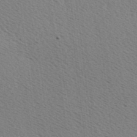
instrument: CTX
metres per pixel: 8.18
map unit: Hve
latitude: 2.4979
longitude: -124.9135
